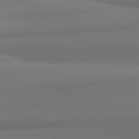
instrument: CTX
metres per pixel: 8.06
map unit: lApd
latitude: 82.0633
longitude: 170.8597
